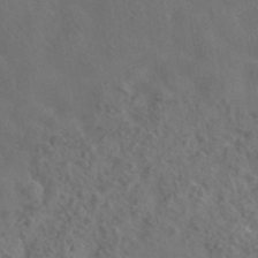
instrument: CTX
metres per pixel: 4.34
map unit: HNhu
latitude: -40.7841
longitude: 97.5210
